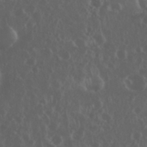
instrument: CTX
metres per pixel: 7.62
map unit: eHh
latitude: 34.3467
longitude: -59.3671
